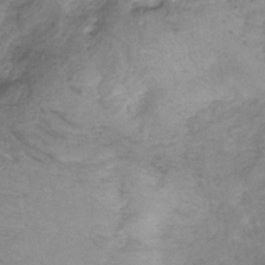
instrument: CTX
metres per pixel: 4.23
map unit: HNb
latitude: -33.0298
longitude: 61.7856
